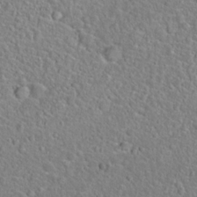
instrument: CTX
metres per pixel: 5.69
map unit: Hto
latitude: 22.3656
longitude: -46.4412
